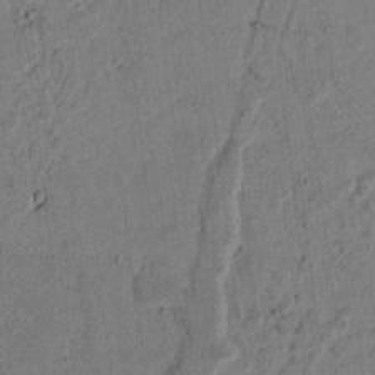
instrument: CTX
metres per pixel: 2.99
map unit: lAvf
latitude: 4.4034
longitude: 168.2928
